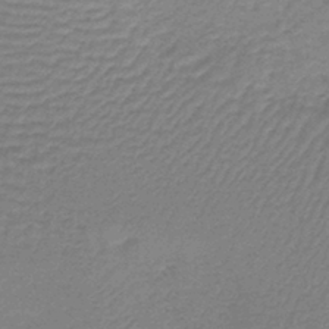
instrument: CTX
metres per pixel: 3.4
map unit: lHb
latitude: -40.4251
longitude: 63.2376
